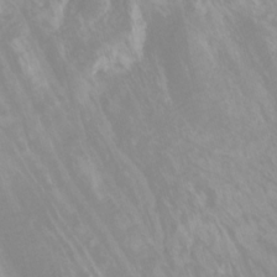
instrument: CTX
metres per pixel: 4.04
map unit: HNhu
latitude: -27.5210
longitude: 74.2173
